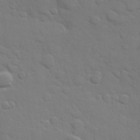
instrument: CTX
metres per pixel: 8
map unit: Hve
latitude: 24.5923
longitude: 148.5196
